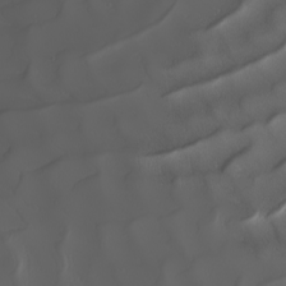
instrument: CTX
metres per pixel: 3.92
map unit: Nhu
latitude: -7.5777
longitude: -93.9717
